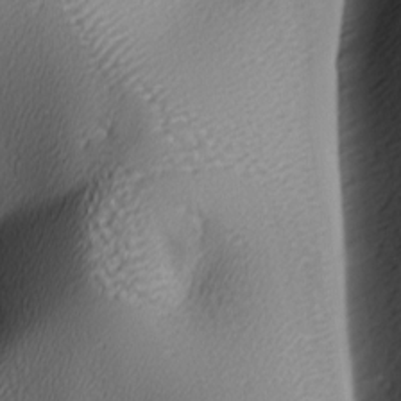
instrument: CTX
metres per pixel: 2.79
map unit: Ave
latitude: -6.6329
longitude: -122.8002
